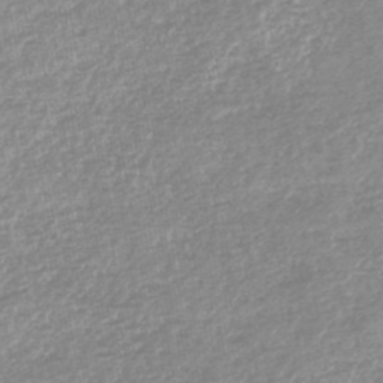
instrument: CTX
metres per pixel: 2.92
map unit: lHb
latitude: -44.2173
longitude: 72.2928
